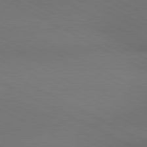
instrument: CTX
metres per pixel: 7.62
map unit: lApd
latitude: 80.9325
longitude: 138.4251
